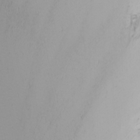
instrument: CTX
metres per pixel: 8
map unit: Nhu
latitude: -6.0850
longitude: -89.8395
